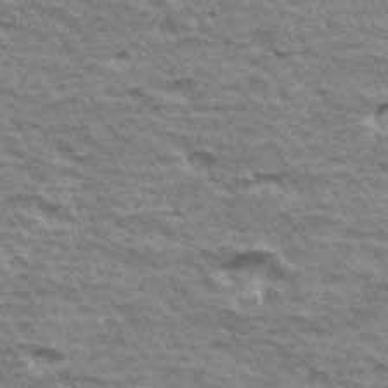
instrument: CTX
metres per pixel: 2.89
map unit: Hto
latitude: 35.4804
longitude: -43.3104
